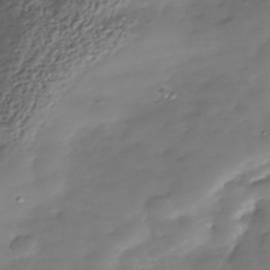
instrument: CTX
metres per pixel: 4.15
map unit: Nhe
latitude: -38.3306
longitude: -113.1970
